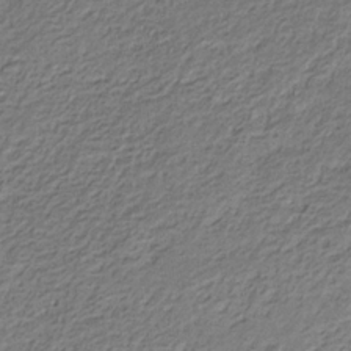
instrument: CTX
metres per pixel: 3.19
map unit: eHb
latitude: -30.3117
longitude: 69.5966
